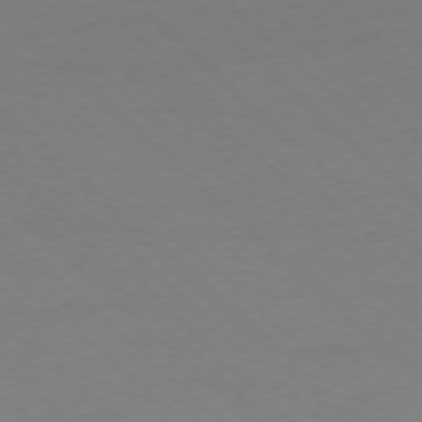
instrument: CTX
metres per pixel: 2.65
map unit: Ap
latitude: -77.7478
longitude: -84.9703
